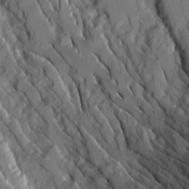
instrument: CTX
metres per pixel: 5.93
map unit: Ave
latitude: 14.4034
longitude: -130.8002
